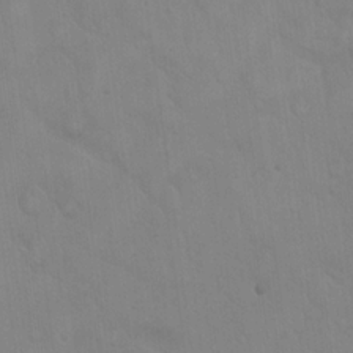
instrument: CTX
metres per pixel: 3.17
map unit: eHh
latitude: 19.5371
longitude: -60.1766
